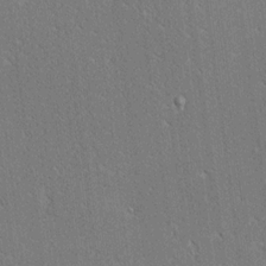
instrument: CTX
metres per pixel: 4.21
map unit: Ave
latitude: 18.1577
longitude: -139.9717
